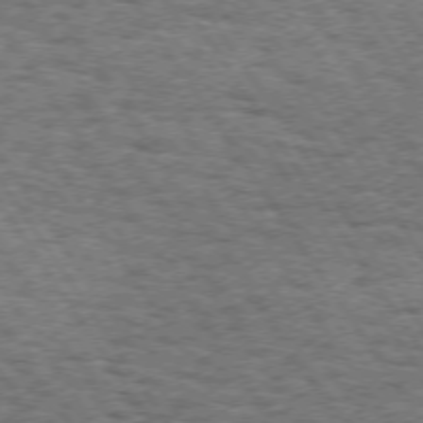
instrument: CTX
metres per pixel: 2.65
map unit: Hpe
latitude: 73.2726
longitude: -131.0270
